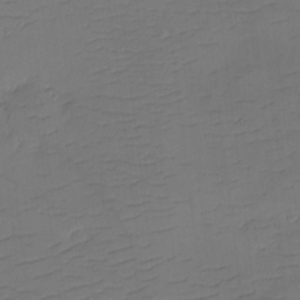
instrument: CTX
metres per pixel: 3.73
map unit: eHh
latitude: -2.1605
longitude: -74.1389
